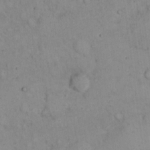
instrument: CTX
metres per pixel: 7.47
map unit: eHh
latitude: 16.9136
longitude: -63.5560
